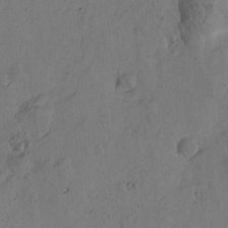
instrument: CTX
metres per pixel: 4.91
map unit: Htu
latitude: -3.2942
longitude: -176.3278
